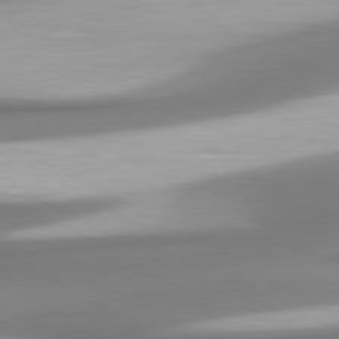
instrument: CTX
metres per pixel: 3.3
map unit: lApd
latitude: 80.4790
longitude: 178.0661
